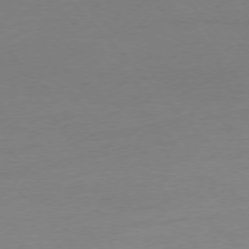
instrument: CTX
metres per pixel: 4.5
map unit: Ap
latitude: -76.4062
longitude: -92.9324
